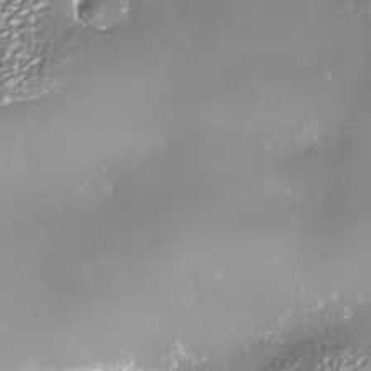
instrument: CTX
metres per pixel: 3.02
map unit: Nhe
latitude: -35.7855
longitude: -91.7828
